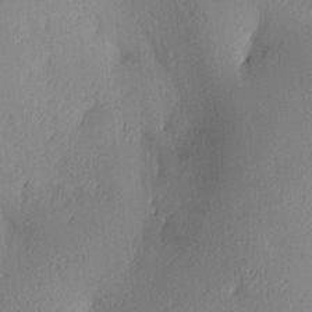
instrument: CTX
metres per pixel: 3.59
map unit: Ave
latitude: 3.9150
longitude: -114.5167
